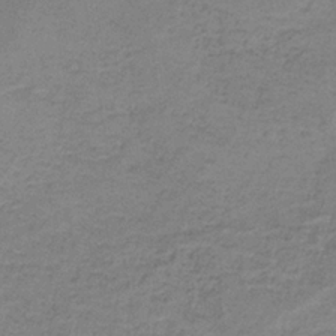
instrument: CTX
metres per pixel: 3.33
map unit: HNb
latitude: -36.6329
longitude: 53.9556
